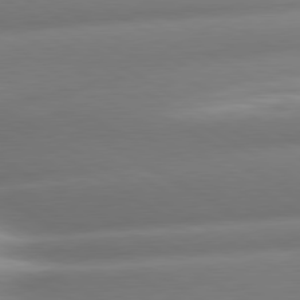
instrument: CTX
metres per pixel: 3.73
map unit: lApd
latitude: 80.4601
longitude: -161.5938
